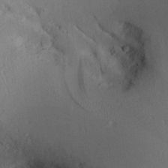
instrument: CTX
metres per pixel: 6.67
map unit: Aa
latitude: 27.6127
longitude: -135.3481
